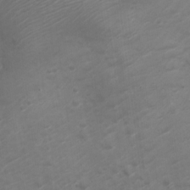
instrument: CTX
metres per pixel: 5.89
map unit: Nve
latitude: -20.6329
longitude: 106.2740
